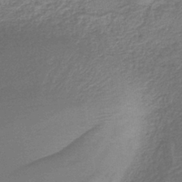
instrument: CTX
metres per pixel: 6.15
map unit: eAb
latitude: -39.3699
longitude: 52.0850
